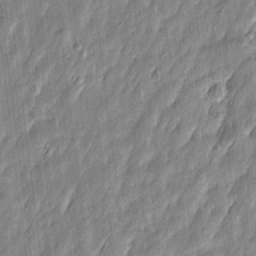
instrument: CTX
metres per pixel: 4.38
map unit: Htu
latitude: -6.4818
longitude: 175.2187
